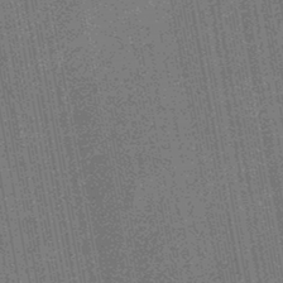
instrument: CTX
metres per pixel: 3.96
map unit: HNb
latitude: -45.0864
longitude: 52.6329
